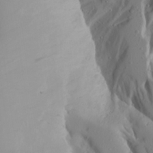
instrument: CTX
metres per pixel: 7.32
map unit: Aa
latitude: 27.2915
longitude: -146.9136
